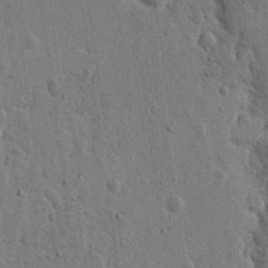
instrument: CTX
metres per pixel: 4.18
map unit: eHh
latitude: 15.7072
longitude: -68.7624
